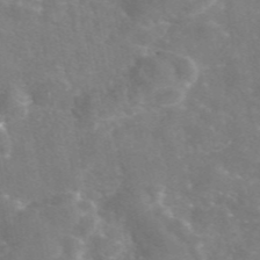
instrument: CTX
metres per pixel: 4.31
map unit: eAb
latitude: 46.2523
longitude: 120.2739
